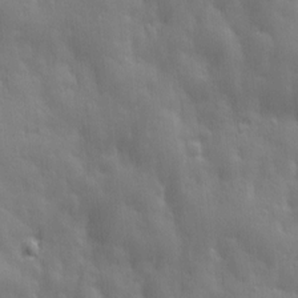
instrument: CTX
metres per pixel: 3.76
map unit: Ave
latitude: 13.1025
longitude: -104.0255
